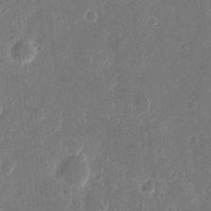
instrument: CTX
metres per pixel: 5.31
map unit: eHh
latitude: 14.1011
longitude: -72.5735
